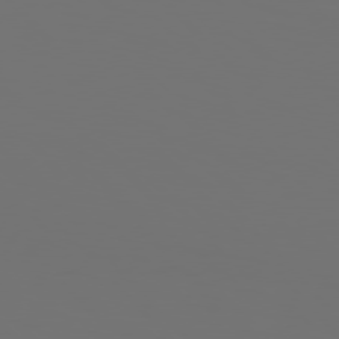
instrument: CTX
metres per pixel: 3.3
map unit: Hpe
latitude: 76.8569
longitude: -134.9702
